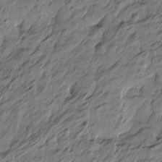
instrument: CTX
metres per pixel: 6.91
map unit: Htu
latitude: -5.8422
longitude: -178.8947
